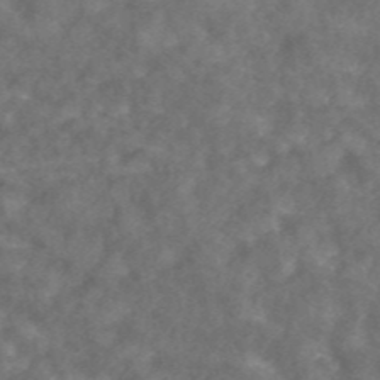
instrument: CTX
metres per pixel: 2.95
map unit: ANa
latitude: 43.8772
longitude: 25.4265
